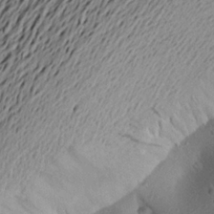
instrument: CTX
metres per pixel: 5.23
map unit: Aa
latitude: 22.3845
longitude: -149.2915
